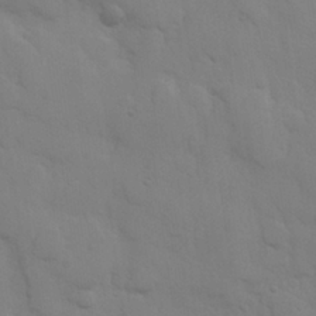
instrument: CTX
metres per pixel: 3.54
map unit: Hve
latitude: 25.8394
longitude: 148.3873
